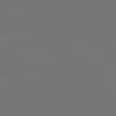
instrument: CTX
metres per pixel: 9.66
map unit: Ap
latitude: -75.4833
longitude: -76.9324
